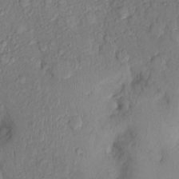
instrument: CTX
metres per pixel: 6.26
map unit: Nhu
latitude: 1.1781
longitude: -14.2334
